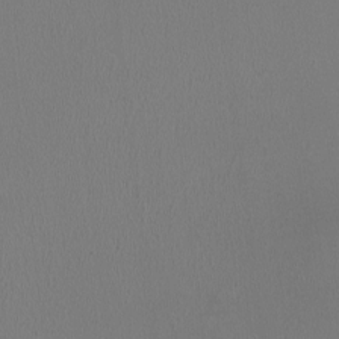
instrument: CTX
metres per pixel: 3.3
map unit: HNhu
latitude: -1.1809
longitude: -0.6490
